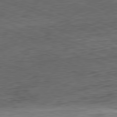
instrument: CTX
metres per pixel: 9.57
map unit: Hpe
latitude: -82.0472
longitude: 13.5588
